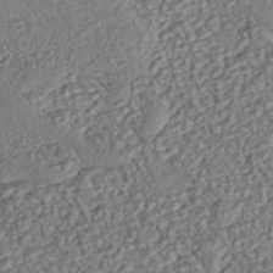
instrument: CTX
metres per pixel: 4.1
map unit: eHh
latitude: -43.3320
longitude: 121.5021
